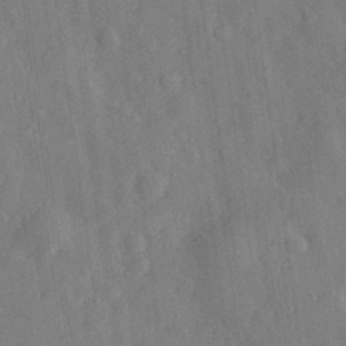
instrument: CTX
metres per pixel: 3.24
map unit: eHh
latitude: 29.7638
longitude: -77.0836
